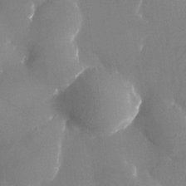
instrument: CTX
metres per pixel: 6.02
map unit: Nhu
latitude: -24.8030
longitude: -70.7435
